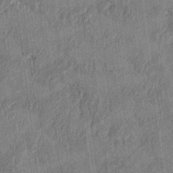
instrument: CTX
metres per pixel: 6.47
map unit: HNhu
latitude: 1.0836
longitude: -6.2522
